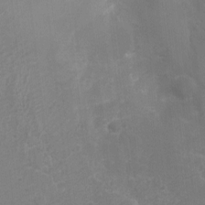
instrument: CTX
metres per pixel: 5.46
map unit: Nhu
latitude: 4.1956
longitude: -17.7072
